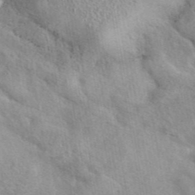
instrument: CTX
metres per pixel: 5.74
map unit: eAb
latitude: 41.8961
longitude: 107.5966
